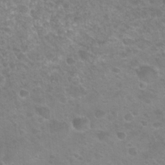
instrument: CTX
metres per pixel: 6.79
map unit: Nhu
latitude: 24.8002
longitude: -51.0080
